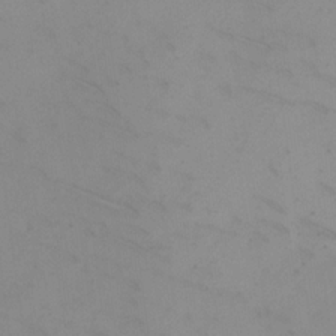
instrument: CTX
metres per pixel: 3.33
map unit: eHh
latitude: 18.4223
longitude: -67.1025
